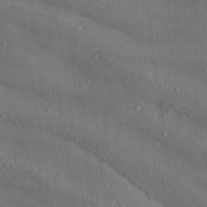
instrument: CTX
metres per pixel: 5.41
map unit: lAa
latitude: 22.7435
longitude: -137.8017
